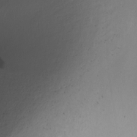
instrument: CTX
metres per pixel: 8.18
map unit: Nhu
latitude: -7.9178
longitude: -93.1970
